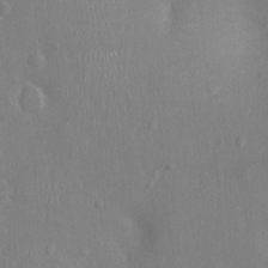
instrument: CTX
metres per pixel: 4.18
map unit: Ht
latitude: -4.2928
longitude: -15.4427
